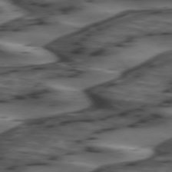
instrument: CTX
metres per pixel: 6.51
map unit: lApd
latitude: 74.4034
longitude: -71.5182
